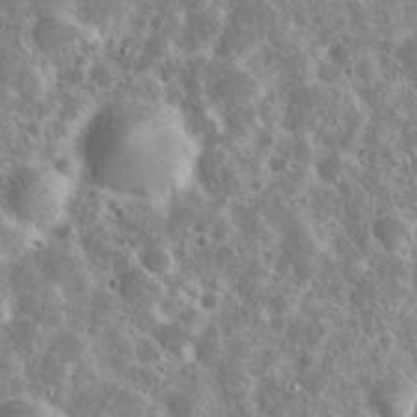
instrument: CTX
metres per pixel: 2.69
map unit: eHh
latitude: 37.1970
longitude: -60.6868
